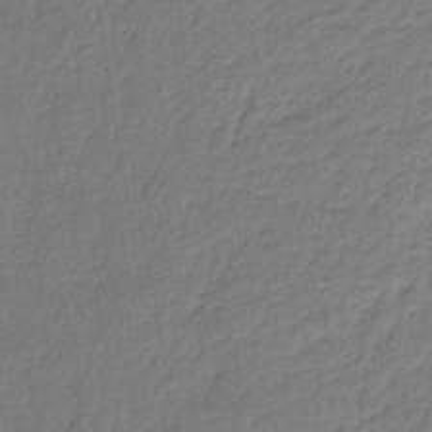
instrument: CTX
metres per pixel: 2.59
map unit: lHb
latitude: -35.3321
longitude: 63.5210
